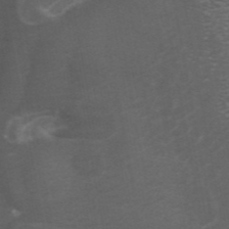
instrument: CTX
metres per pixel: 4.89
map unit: ANa
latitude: 44.3089
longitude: 26.0283
